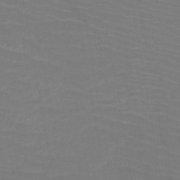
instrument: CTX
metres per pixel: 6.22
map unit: HNb
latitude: -50.1228
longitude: -44.6301
